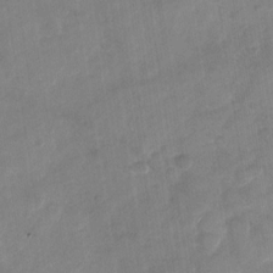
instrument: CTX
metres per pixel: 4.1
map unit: Nhu
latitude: -28.6519
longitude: -62.4790
